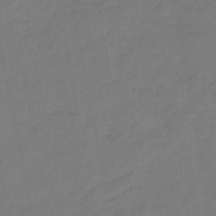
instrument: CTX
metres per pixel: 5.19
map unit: eHb
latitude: -47.0297
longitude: 81.0865
